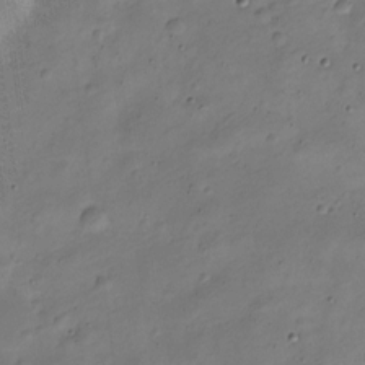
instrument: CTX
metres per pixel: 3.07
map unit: Nve
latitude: -24.7652
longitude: 105.6722
